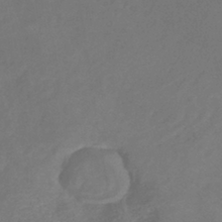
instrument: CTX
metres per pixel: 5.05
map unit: lHb
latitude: -39.9178
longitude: 74.8975
